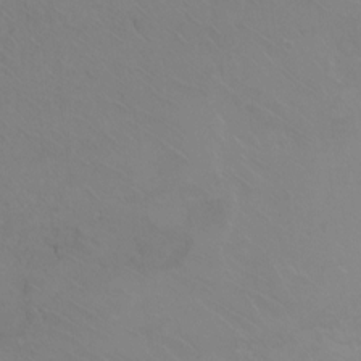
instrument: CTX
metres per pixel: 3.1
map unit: Ht
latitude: 0.4979
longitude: -32.7813
